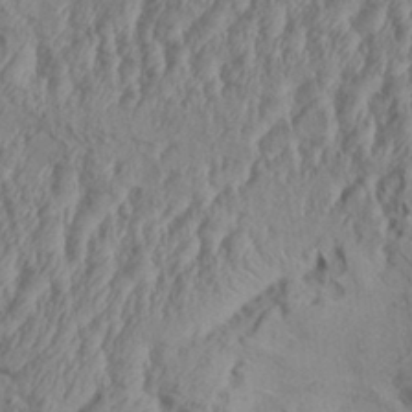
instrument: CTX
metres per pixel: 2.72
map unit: Aa
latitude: 34.2522
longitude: -136.2712
